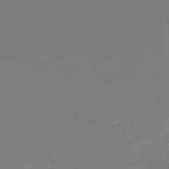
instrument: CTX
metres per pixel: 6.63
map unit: lHb
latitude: -47.1998
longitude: 74.4818
